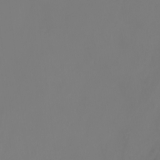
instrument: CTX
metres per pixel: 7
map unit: Nhu
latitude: -7.9745
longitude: -95.6505
